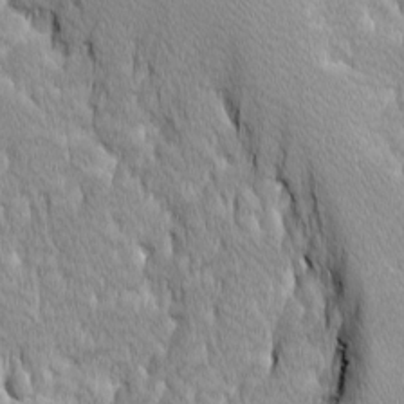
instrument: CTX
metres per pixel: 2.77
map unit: Ave
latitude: -10.5574
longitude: -117.6694
